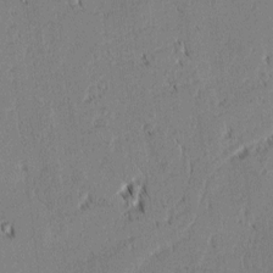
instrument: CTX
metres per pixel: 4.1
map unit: lAvf
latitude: 1.6127
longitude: -106.9892
